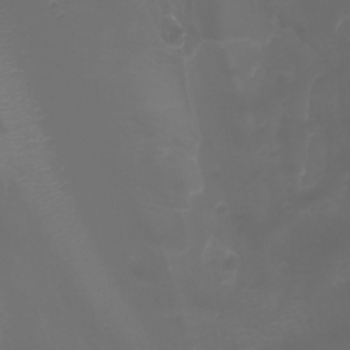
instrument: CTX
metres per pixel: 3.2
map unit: Nhu
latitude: -7.6155
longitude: -73.1593
